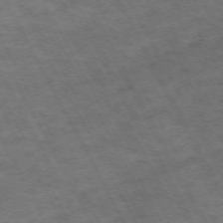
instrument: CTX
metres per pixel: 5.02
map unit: Hpe
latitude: -71.9367
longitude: 8.1984
